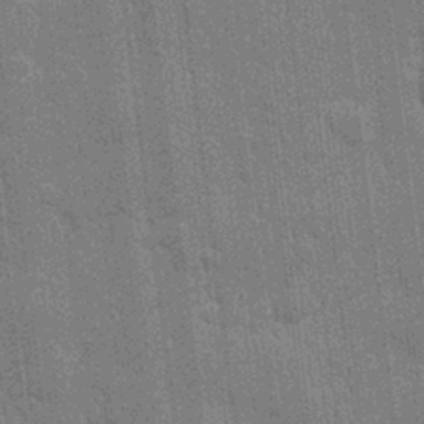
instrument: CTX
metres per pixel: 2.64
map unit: eHh
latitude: 6.5546
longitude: -74.3467
